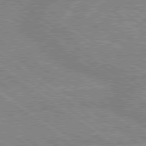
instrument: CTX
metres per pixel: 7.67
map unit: lApd
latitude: 79.0648
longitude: -157.2348
